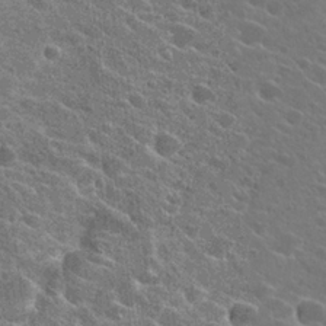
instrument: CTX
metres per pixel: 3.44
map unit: Hto
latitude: 24.4223
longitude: -39.6505
